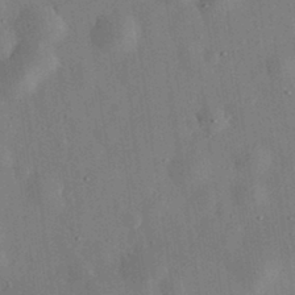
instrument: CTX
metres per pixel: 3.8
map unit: eHh
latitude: 32.6490
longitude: -75.6316
